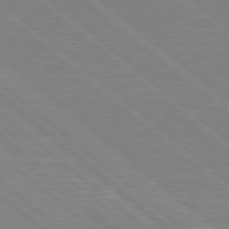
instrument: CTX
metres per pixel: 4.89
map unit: Hpe
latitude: 78.0444
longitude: -123.9339
